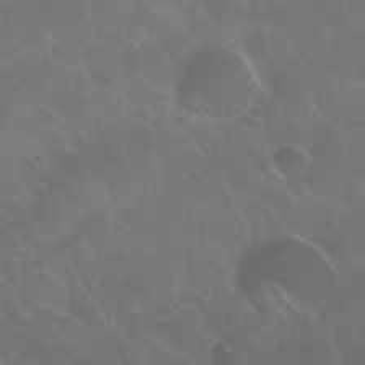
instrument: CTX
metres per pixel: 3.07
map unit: Nhu
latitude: 30.7625
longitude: -54.8947
